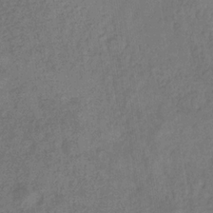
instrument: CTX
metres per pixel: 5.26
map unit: eHb
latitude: -33.7100
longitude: 76.5952
